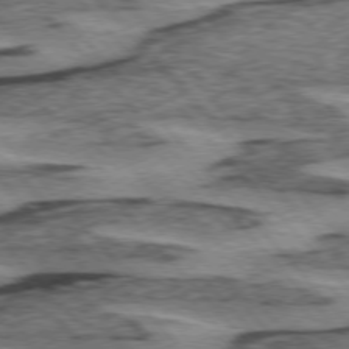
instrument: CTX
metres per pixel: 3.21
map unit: lApd
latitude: 75.0458
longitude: -78.2334
